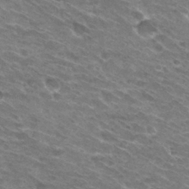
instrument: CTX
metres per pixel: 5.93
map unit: Hto
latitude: 30.6869
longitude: -43.8394
